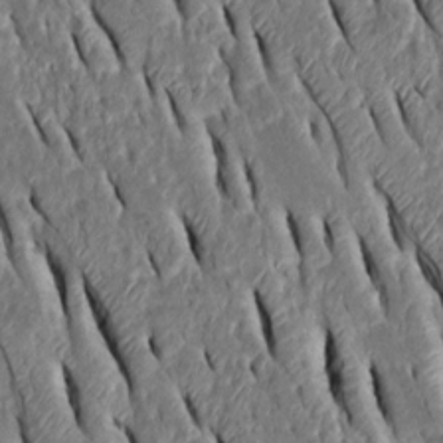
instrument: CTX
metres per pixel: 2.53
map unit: Htu
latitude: -1.4266
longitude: 149.2187
